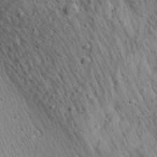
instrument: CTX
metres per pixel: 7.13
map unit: Aa
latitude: 27.5560
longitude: -142.2334
